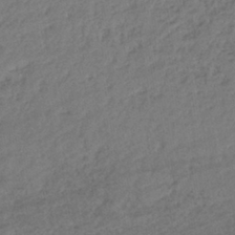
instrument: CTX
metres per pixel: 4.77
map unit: lHb
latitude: -39.0676
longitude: 68.5384
